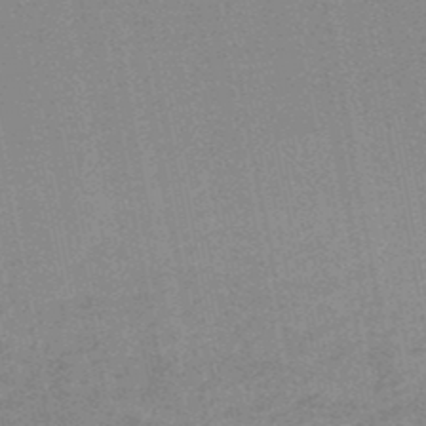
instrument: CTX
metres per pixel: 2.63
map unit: HNb
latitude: -48.2173
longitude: 58.9163
